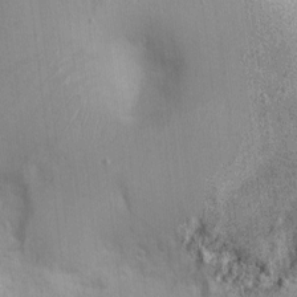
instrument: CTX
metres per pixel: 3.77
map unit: Nhu
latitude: 0.5734
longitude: -16.4412
